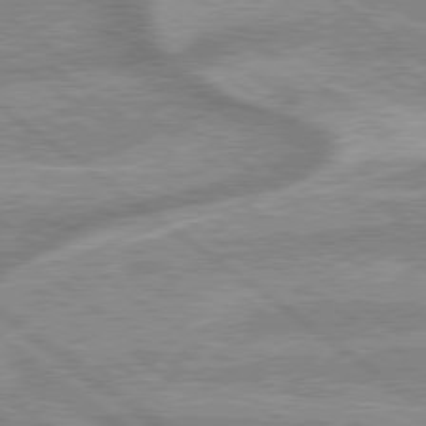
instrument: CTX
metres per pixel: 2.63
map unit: lApd
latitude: 79.3671
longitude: -168.6491
